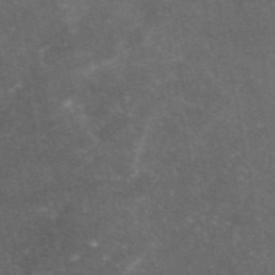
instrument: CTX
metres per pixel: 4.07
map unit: eAb
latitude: 46.7813
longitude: 119.4643
